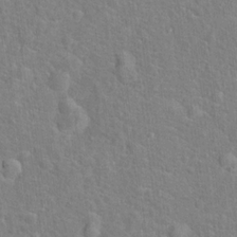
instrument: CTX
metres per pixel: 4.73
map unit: Hto
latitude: 16.9892
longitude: -42.9136
